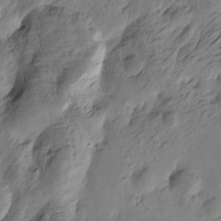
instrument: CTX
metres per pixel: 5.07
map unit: Htu
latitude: -4.8597
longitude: -177.9717
